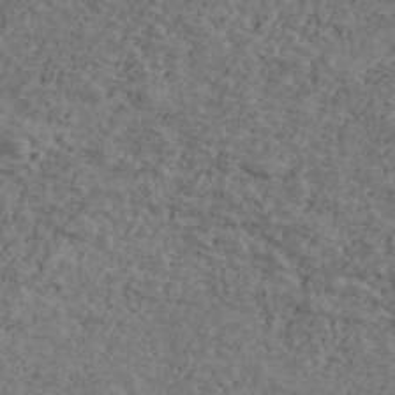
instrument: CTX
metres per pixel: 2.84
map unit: Ave
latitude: 41.1214
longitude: -108.3089
